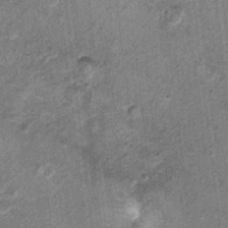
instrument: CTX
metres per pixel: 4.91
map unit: Nhu
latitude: 0.5545
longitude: -16.8380
